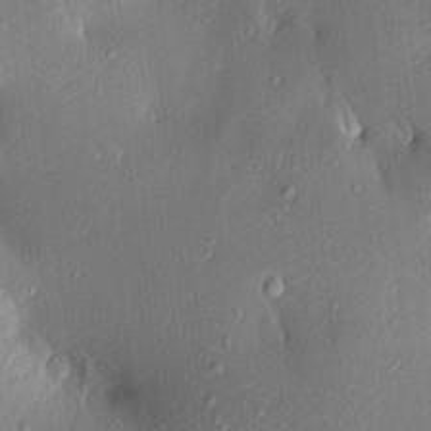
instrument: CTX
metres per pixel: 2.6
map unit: Aa
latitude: 17.1970
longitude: -148.3845
